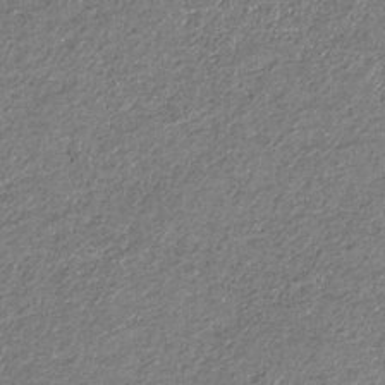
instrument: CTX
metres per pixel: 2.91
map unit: eHb
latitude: -30.9541
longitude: 69.1053
